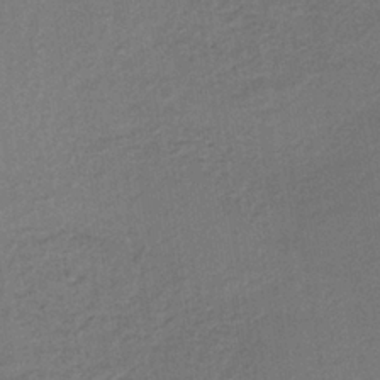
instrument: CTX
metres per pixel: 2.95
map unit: lHb
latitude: -35.1242
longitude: 62.4062
